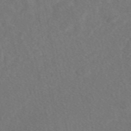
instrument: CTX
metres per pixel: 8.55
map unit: eAb
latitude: 47.9906
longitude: 117.4076
